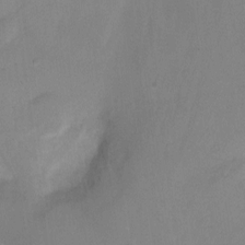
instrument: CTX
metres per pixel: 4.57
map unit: Ht
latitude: -9.7666
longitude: -28.3089
